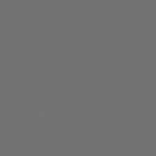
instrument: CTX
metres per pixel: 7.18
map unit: Hpe
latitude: 74.7813
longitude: -125.5938
